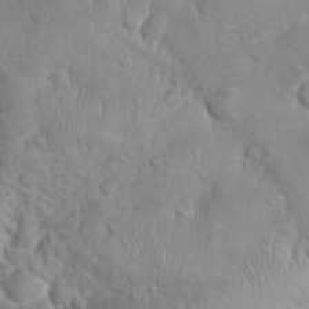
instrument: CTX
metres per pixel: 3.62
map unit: eHh
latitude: 32.2145
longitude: -62.8002
